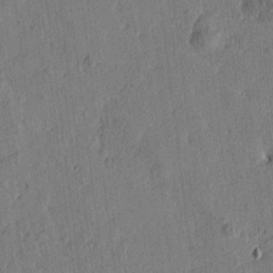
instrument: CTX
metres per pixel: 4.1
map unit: Htu
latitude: -1.8045
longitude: -176.1955
